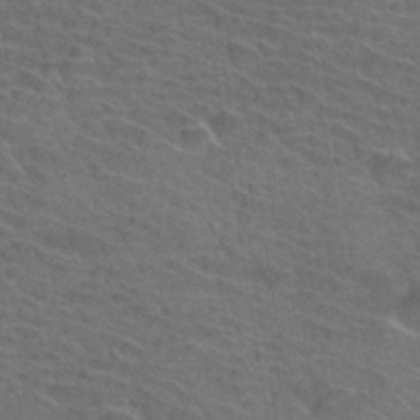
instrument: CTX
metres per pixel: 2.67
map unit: Hto
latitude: 34.7624
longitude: -39.9150
